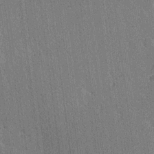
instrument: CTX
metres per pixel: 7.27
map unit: Ave
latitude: 20.3468
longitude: -137.4238
